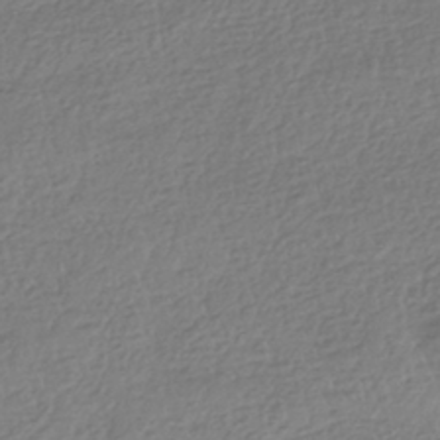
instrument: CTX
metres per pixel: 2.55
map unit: HNhu
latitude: -41.8989
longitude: 97.7100
